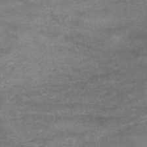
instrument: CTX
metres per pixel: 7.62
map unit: HNb
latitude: -53.1053
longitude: -38.9703
